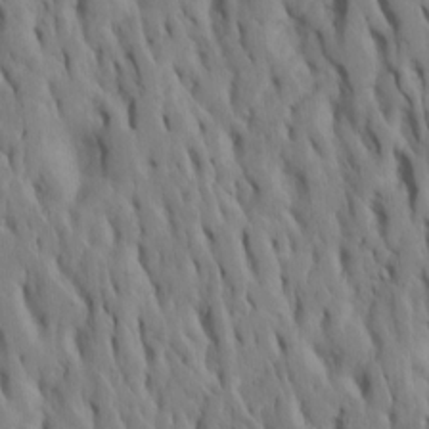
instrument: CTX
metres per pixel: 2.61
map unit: Htu
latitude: -7.5210
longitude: 144.9542
